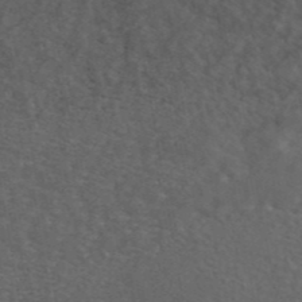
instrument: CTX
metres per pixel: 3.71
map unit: ANa
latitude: 44.3845
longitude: 26.5762
